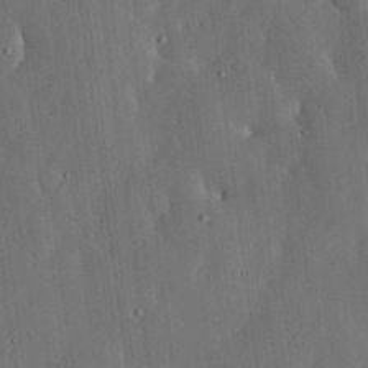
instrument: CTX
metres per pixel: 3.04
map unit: lHvf
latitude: 18.8758
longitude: -113.3482
